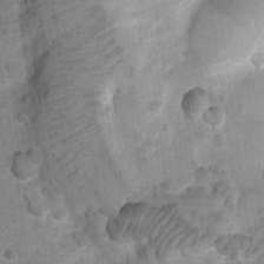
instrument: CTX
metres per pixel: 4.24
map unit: Ht
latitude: 4.6113
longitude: -29.6316
